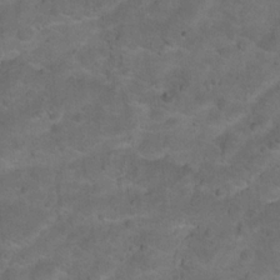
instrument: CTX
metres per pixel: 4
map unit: Hto
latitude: 17.1592
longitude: -38.7057
